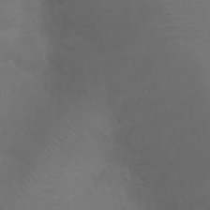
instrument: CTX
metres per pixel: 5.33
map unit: Ht
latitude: -3.9556
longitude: -18.9891
